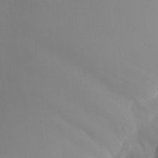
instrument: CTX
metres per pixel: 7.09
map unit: Aa
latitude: 24.3467
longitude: -127.8017
